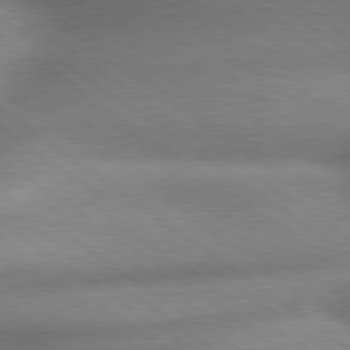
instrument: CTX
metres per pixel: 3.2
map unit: lApd
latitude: 79.7072
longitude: -168.1011
